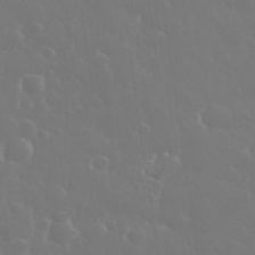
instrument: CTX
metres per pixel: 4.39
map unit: eHh
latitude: 33.5560
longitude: -60.4601
